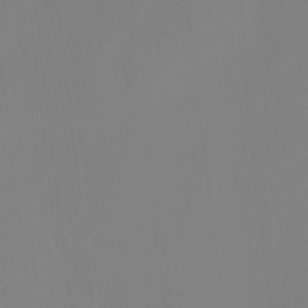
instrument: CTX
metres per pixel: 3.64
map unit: Htu
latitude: -14.8030
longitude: -48.6113
